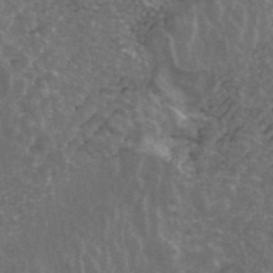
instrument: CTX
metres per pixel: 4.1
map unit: ANa
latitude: 42.8380
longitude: 16.2551
